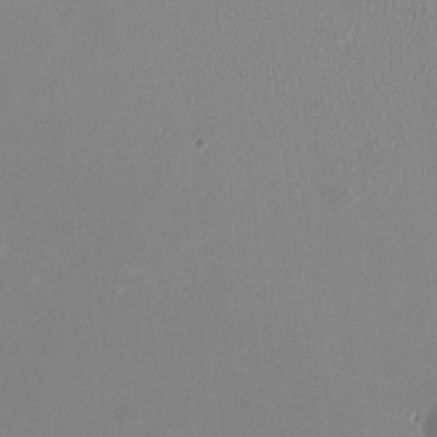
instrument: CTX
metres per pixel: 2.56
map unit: HNhu
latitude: -1.9745
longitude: -1.1025
